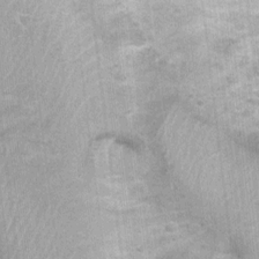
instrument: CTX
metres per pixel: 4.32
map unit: Nhu
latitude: 0.9135
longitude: -17.6693
